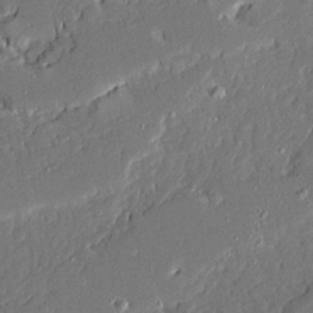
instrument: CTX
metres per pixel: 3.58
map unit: Ave
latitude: 20.1389
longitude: -128.1578
